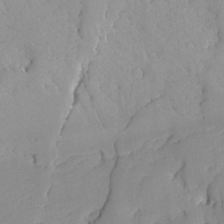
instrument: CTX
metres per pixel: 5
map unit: Ave
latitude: -8.9353
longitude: -116.9136
